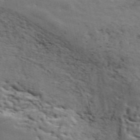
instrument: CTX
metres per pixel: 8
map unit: ANa
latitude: 49.9150
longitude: -82.3089
